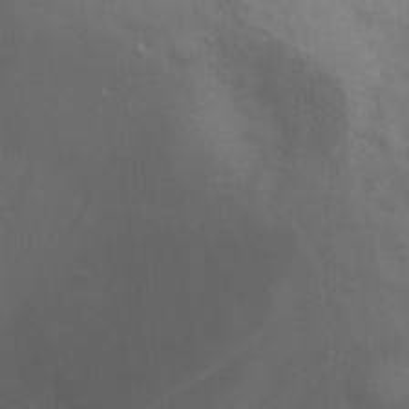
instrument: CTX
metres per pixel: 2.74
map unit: Ht
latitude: 12.1011
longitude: -40.6679
